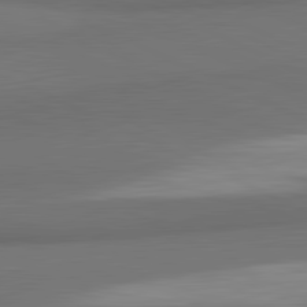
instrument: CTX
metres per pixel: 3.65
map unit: lApd
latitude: 81.7639
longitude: 173.2187
